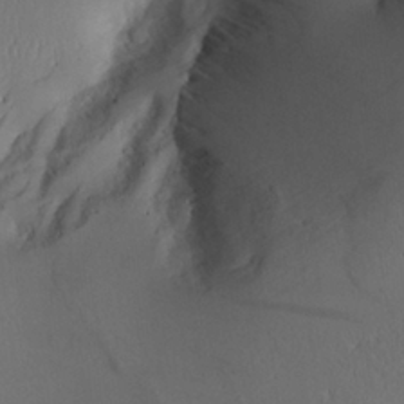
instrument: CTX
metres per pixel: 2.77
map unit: Aa
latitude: 25.6504
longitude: -133.5560
